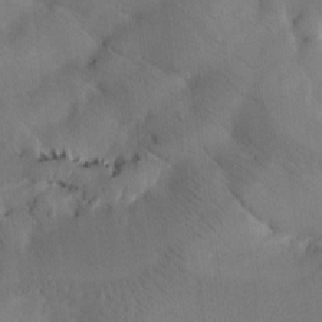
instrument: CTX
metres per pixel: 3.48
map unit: Htu
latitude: -3.1809
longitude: 168.1983
